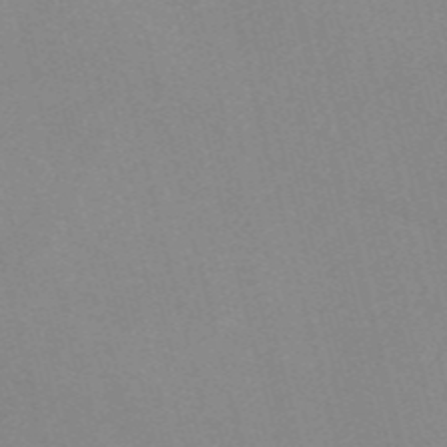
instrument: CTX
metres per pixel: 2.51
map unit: Nve
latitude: -57.9178
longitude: 58.8407
